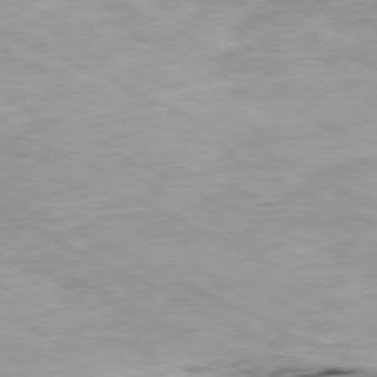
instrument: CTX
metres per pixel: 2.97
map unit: Ap
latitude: -80.3495
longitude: -75.3671
